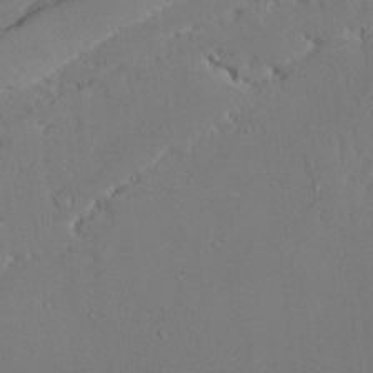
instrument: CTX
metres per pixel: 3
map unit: Aa
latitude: 24.1955
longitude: -132.3656
